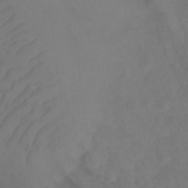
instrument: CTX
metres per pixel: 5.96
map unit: Ht
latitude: 1.6127
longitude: -35.2914
